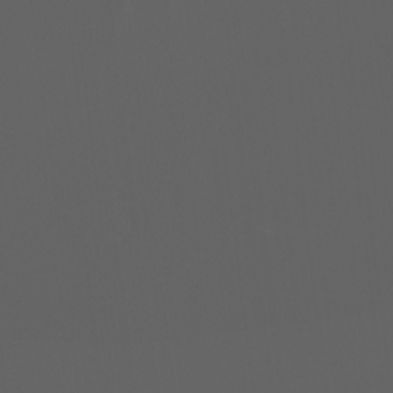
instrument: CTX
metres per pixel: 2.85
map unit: Ht
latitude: -0.6141
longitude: -46.3468
